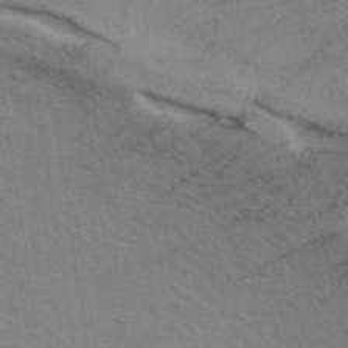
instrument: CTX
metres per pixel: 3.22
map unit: ANa
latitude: 39.6505
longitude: 28.7085
